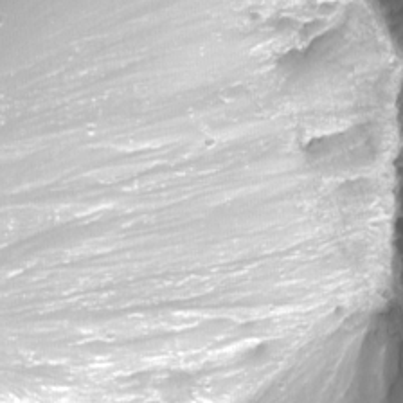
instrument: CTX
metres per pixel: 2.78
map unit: Nhu
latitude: -12.4629
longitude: -61.2348
